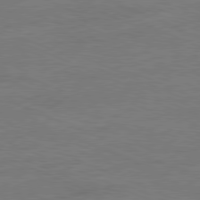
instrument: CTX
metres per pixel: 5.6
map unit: Ap
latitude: -81.6722
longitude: -84.1767
